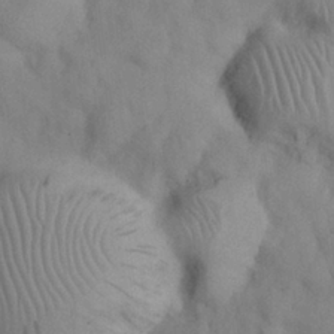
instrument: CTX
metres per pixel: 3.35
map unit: Nhu
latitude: 26.8380
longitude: -70.9136
